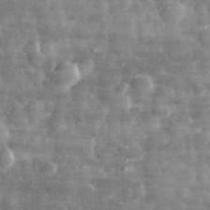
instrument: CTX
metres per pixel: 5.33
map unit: eHh
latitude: 31.9528
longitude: -71.5749
